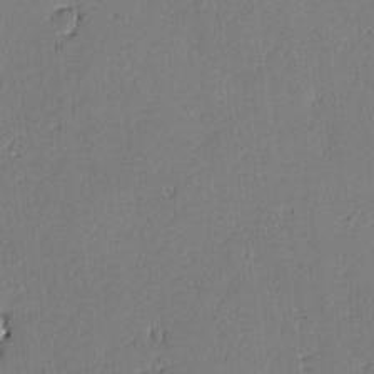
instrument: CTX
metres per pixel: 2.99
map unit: lAvf
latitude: -0.8408
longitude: -106.1956
